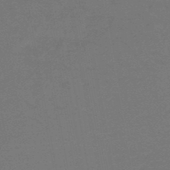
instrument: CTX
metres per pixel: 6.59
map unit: lHb
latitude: -47.8233
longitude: 82.2739
